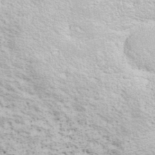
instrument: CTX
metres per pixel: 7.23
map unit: ANa
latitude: 41.1214
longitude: 29.8233
